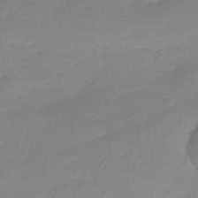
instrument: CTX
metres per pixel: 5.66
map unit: HNhu
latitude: -41.2754
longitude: 93.9745
